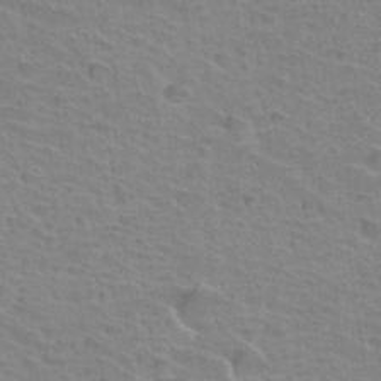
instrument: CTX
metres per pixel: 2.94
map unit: Hto
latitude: 34.0633
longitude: -39.4426
